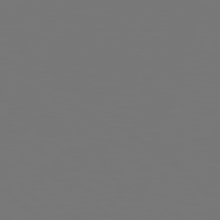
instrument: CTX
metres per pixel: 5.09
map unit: Hpe
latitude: 78.7247
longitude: -137.9906
